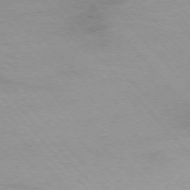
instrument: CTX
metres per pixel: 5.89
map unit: Ap
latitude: -75.9556
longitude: -87.8583
